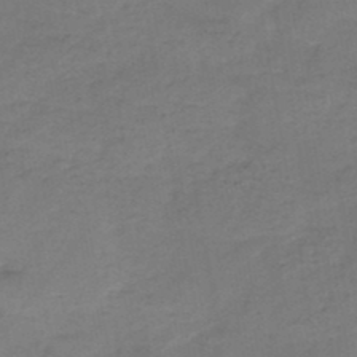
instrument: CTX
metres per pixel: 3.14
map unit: HNb
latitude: -47.4832
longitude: -38.7435
